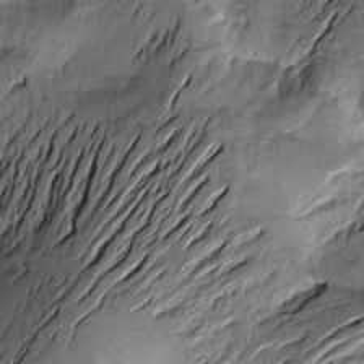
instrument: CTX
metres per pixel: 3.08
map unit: Htu
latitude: -2.7841
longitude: -177.2726
